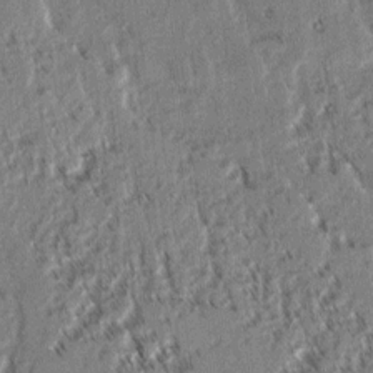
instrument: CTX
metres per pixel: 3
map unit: lAvf
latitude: 2.5734
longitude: -105.8962
